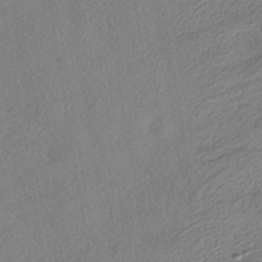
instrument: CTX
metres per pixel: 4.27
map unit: HNhu
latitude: -42.1794
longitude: 105.6722
